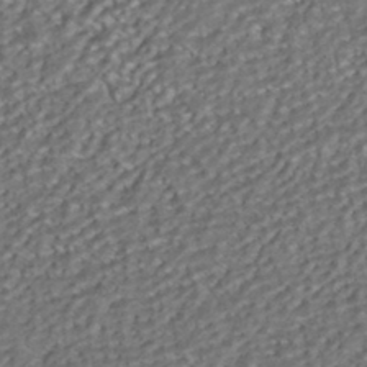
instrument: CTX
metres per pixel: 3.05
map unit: HNhu
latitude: -41.8611
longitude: 107.8423
